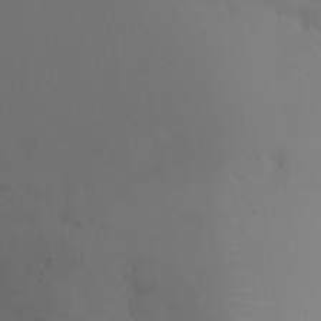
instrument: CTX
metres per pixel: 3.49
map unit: Ht
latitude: -6.9919
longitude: -29.5182
